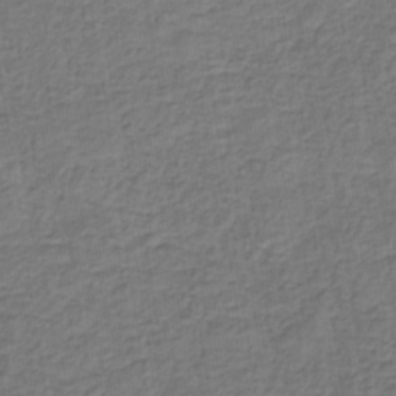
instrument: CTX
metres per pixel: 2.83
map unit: eHb
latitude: -32.6141
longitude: 73.0297
